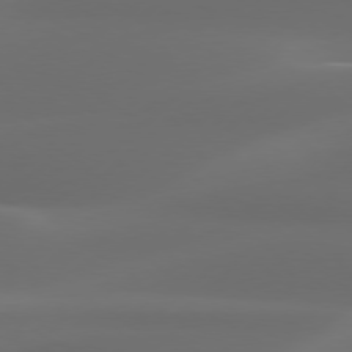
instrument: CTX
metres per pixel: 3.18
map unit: Hpe
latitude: 76.5545
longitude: -131.9717
